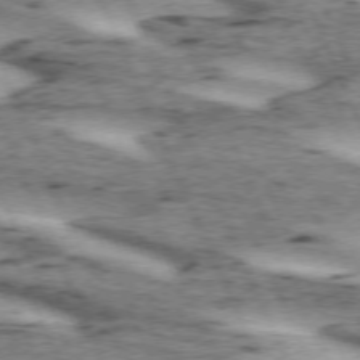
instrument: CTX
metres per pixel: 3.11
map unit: lApd
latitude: 72.6302
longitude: -54.1956
